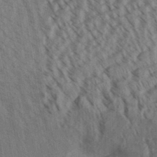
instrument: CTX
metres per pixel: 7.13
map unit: Aa
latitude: 30.7247
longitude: -138.9514
